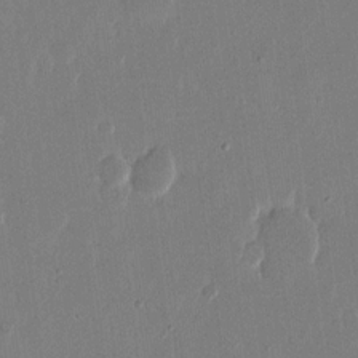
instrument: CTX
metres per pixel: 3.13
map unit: eHh
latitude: 14.8002
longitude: -69.8961
